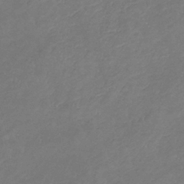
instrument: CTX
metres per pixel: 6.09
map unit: lHb
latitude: -38.1606
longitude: 73.5210
